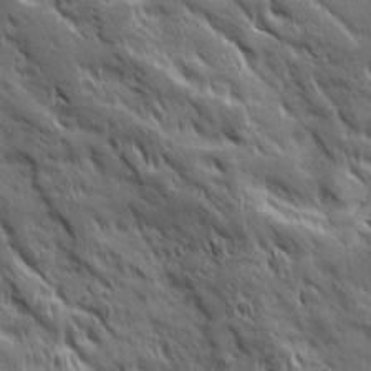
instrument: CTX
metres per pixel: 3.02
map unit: Ave
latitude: 19.5560
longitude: -134.3467
